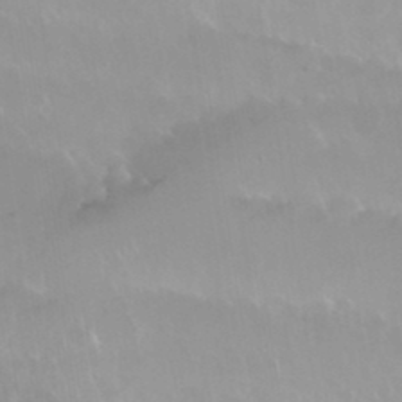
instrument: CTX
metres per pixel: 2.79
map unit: Nhu
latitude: 29.8772
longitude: -56.4034
